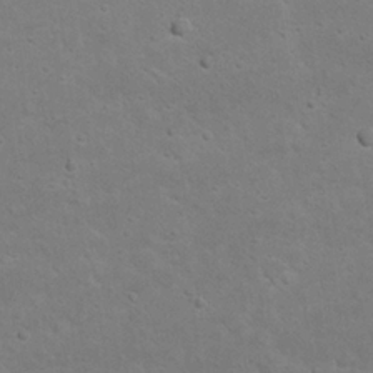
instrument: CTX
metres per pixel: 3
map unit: Nhu
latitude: 23.1781
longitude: -71.9906
